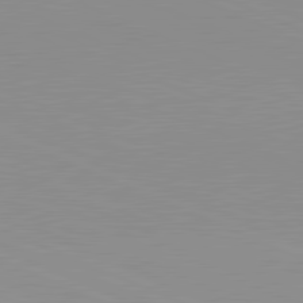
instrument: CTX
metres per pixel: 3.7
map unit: lApd
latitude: 81.7261
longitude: -168.7624
